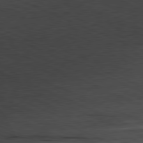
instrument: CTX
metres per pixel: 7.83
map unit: Ap
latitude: -81.7667
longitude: -83.3292
